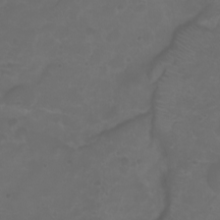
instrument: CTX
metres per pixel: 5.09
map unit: eHh
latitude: 0.7246
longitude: -54.7057
